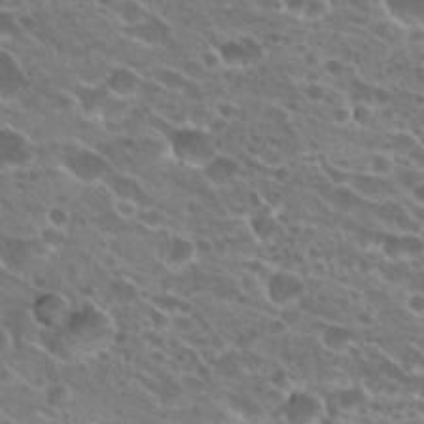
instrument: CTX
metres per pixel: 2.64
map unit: Hto
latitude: 23.8016
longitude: -41.7449
